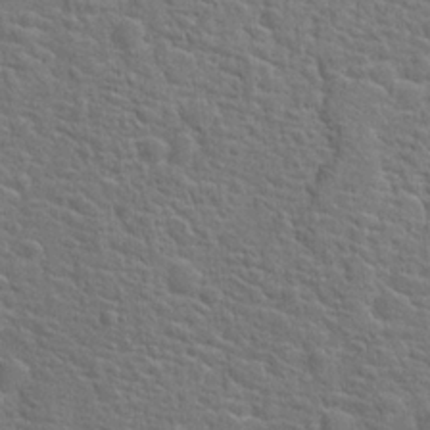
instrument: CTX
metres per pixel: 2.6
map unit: Hto
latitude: 19.3481
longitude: -43.2348
